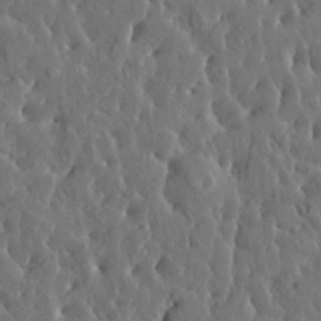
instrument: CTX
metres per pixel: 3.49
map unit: HNhu
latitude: 6.4034
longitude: -0.4979
